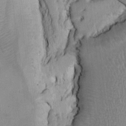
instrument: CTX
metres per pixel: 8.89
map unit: HNhu
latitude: 4.7813
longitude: -6.3656
